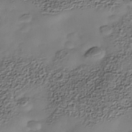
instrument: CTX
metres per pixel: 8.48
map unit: Nhe
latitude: -37.9367
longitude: -116.9136
